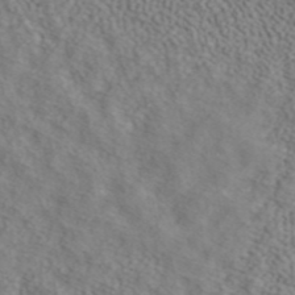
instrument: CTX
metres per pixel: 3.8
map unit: ANa
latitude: 43.2915
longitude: 28.8975
